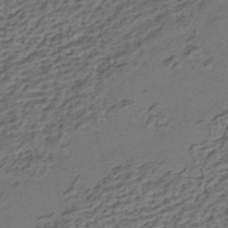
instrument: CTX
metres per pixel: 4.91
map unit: HNhu
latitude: -41.9556
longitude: 107.5210
